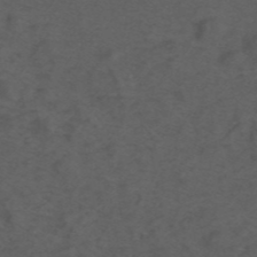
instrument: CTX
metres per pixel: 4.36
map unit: ANa
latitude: 44.0444
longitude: 27.1809
